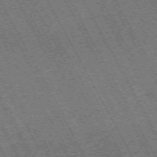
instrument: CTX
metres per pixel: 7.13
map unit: Hpe
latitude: -71.7289
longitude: 11.0298
